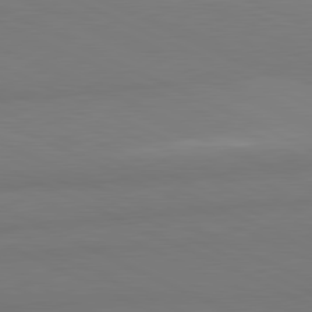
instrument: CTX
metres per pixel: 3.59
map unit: lApd
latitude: 81.3104
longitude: 178.5196
